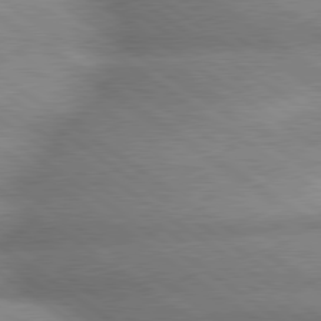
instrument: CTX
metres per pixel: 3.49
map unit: lApd
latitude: 79.7828
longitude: -168.1767
